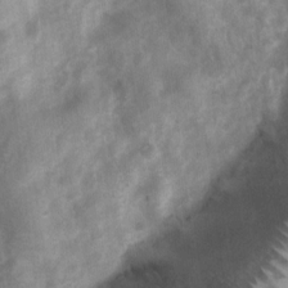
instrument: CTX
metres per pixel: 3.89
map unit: Nhu
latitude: 7.8394
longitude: -22.0444
